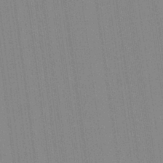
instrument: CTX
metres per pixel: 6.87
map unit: Aa
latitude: 28.2711
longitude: -147.3482
